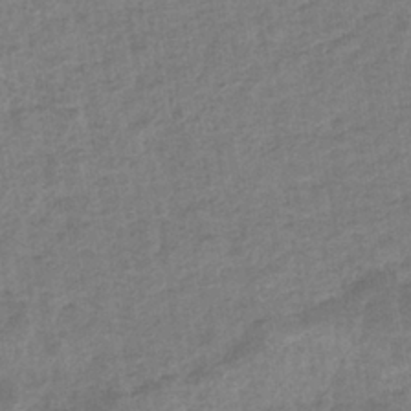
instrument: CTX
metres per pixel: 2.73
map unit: eHb
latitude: -35.2754
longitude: 77.5588
